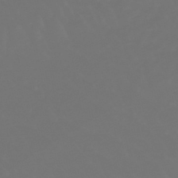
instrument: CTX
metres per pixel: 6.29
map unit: lHb
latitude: -47.4643
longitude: 75.9745
